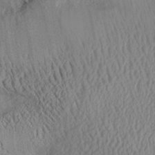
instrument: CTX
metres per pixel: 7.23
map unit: Aa
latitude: 28.3845
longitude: -134.1577
